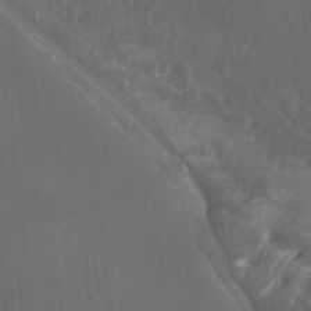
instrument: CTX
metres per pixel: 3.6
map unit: Htu
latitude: -7.1242
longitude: -48.9892
